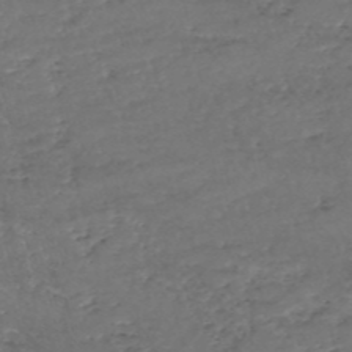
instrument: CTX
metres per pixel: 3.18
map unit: eHh
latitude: -54.4440
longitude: -90.1767
